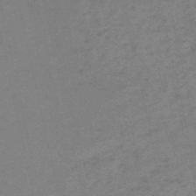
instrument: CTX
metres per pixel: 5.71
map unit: HNb
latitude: -55.4077
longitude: -43.3671
